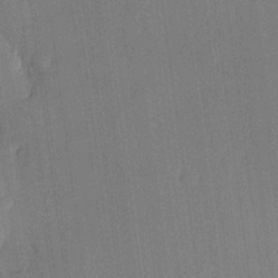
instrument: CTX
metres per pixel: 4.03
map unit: lHvf
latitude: 20.9703
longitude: 144.5574
